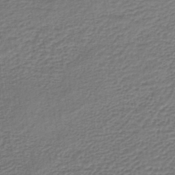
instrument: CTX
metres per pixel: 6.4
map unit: lHb
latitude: -43.0108
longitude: 71.2376
